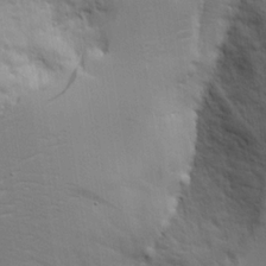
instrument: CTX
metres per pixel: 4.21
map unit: Aa
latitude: 18.7057
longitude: -125.5182
